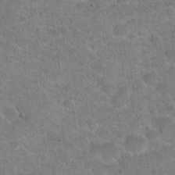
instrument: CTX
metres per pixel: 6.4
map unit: Hto
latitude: 21.7639
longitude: -49.2537
